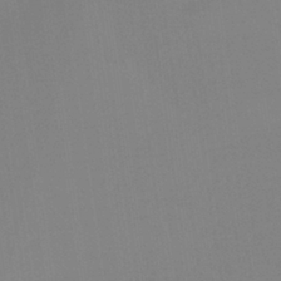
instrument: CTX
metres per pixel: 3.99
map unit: HNb
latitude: -36.4818
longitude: 54.7085
